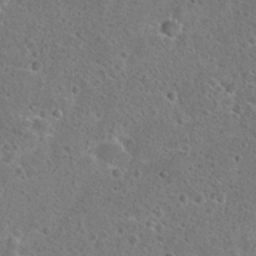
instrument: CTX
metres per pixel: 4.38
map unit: Hto
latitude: 23.3671
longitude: -48.2522
